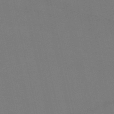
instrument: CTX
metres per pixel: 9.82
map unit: HNb
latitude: -53.6344
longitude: -42.1200
